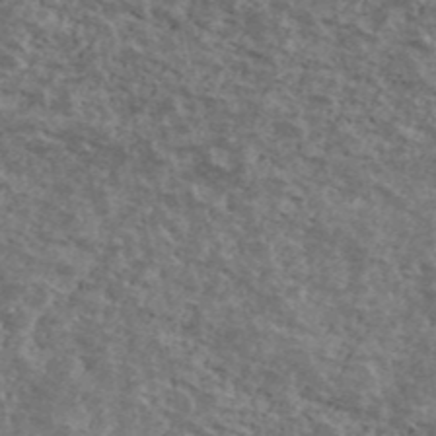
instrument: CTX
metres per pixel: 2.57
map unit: Ave
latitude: 40.4978
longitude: -108.4034
